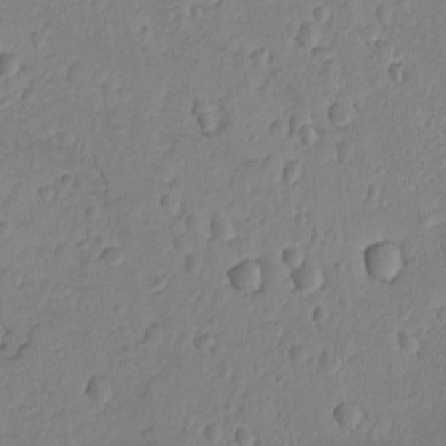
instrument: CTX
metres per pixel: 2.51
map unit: lAvf
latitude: -8.8975
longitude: -119.7638
